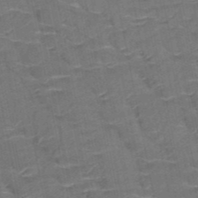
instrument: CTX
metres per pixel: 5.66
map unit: HNb
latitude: -50.7463
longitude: -47.6127
